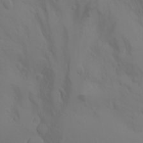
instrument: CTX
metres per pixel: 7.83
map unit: Nhu
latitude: -4.7463
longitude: -86.7246
